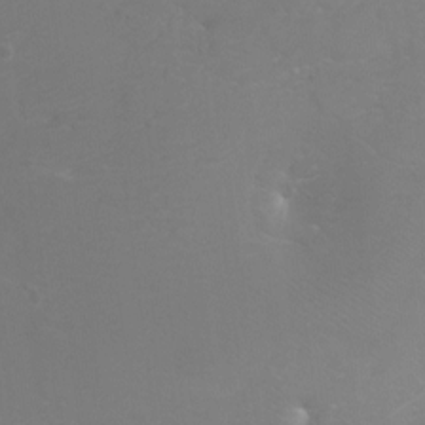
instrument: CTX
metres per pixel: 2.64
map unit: Ht
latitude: -6.8975
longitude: -33.7261
